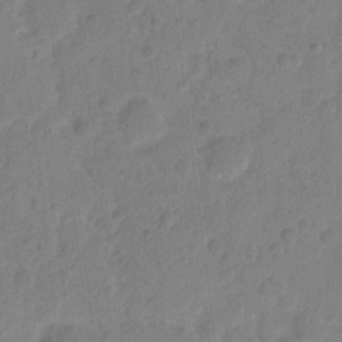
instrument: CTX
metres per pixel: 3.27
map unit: eHh
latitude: 10.2334
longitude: -65.9150
